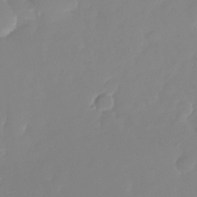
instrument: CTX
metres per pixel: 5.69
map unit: Nhu
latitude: -28.1228
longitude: -78.1767
